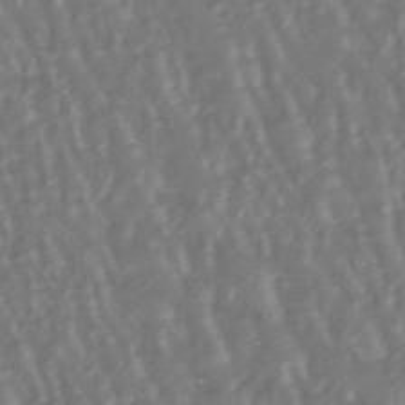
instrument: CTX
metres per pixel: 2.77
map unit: lHb
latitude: -47.8800
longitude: 78.9352
